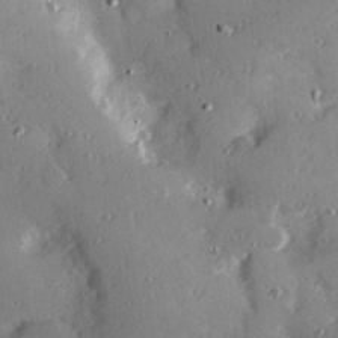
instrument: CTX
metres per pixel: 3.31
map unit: Hve
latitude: 26.1389
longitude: -93.6882
